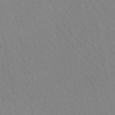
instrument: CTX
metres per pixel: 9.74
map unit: lHb
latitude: -48.1984
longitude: 73.4454
